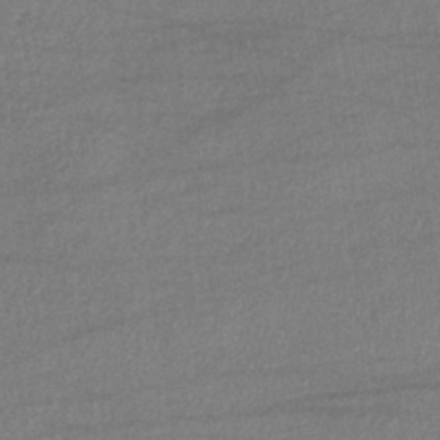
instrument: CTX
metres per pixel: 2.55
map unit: lHb
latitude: -40.4062
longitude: 69.0864
